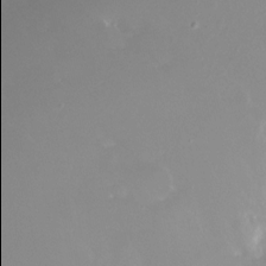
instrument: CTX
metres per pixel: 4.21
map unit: Nhe
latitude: -28.2928
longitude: -109.9906
